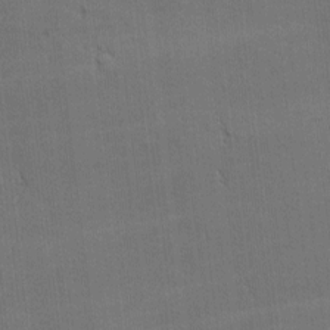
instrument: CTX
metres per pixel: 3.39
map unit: Nhu
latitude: 1.0836
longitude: -78.8758
